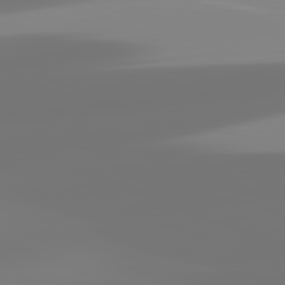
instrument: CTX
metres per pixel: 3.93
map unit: lApd
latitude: 82.2144
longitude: -150.4223
